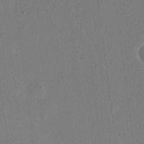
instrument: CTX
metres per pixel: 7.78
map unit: eHh
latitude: 18.6490
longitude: -69.5749
